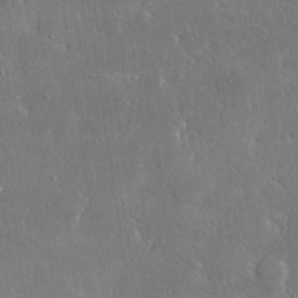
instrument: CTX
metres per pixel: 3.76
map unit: lHvf
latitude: 30.9892
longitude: -92.3656
